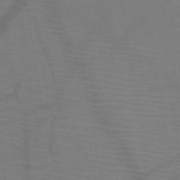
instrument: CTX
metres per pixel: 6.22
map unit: HNb
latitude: -46.9919
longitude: -43.6883
